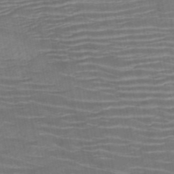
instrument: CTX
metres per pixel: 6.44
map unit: HNb
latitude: -51.0297
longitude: -47.5371
